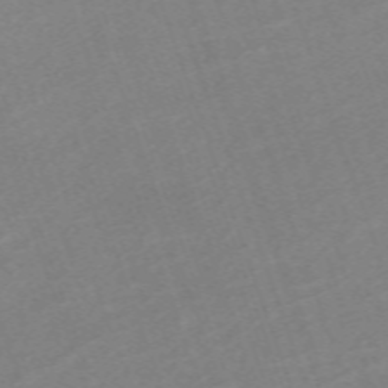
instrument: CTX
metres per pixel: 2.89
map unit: eHh
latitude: -64.4251
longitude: 50.5574
